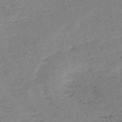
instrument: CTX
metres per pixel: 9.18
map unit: HNb
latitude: -54.7085
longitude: -42.7624
